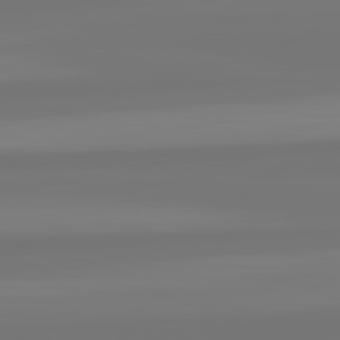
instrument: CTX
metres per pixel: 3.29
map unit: lApd
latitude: 82.3656
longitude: -178.7058
